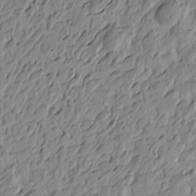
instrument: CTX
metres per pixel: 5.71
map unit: Htu
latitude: -3.3131
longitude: -175.6694
